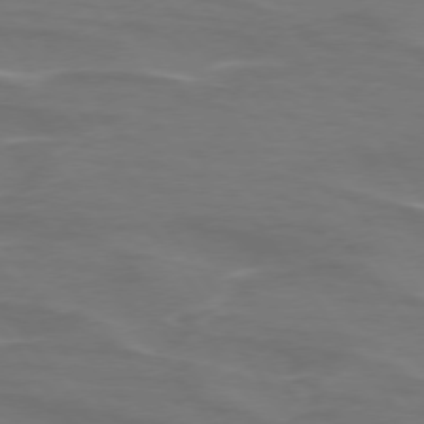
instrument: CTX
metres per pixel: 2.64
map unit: lApd
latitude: 74.6679
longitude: -62.2523
